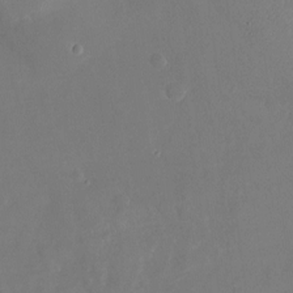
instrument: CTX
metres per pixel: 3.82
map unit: Nhu
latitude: -21.0297
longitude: -58.5735
